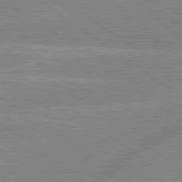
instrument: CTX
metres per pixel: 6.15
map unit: lApd
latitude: 79.4238
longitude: -156.9513
